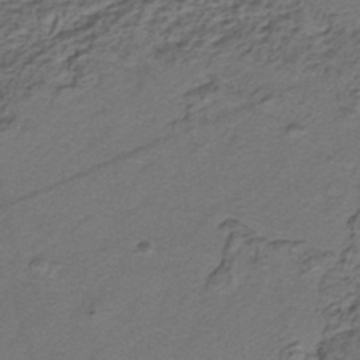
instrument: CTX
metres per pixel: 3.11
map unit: HNhu
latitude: -42.0661
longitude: 107.5588
